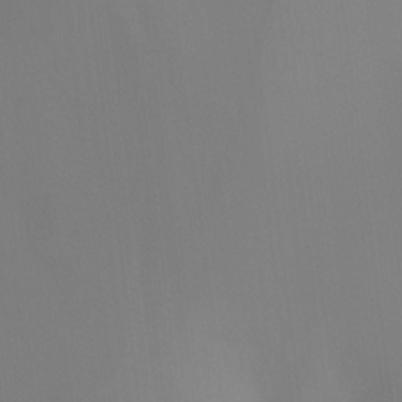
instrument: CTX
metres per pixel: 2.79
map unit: Ht
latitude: -10.4818
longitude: -39.7261
